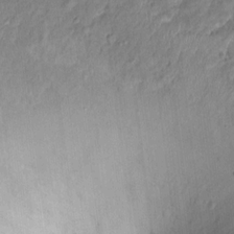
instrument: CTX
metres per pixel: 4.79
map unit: Hto
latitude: 14.8380
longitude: -39.1970
